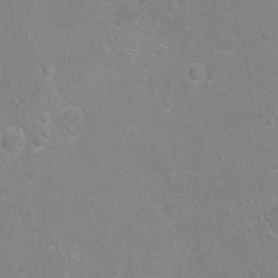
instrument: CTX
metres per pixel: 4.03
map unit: Hto
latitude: -6.5762
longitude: -35.8583
